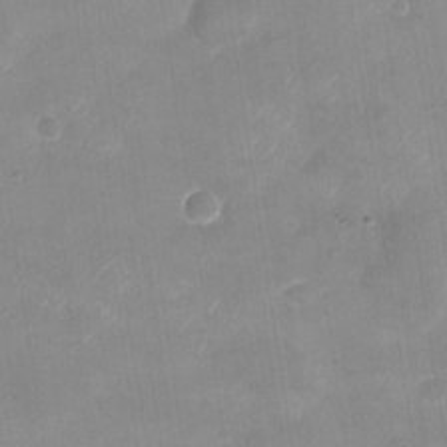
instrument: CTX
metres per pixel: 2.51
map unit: Nhu
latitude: -28.2362
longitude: -62.5924
